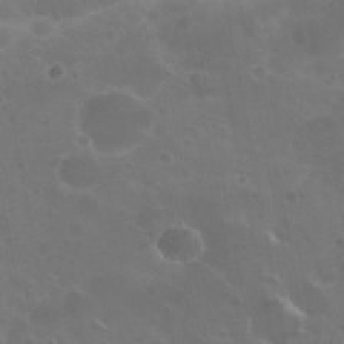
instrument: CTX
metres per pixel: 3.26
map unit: Nhu
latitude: 29.5749
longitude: -54.6679
